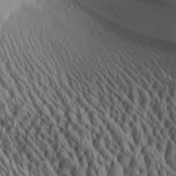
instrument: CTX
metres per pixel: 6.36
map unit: Aa
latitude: 29.6127
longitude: -138.4034
